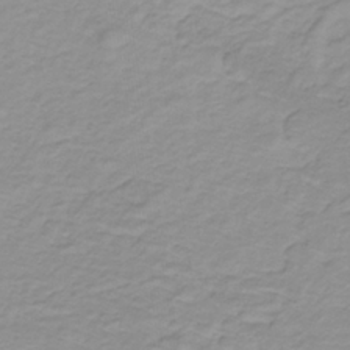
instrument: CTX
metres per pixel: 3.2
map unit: lHb
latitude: -31.9178
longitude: 65.8989
